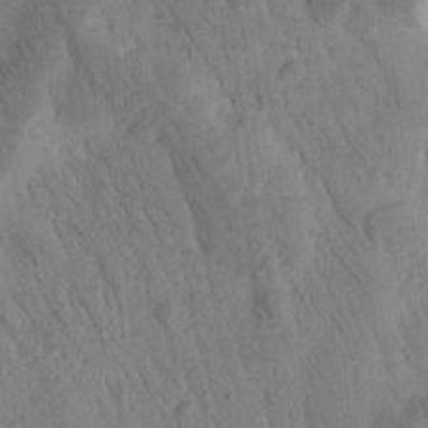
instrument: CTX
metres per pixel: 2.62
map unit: Htu
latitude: -0.7653
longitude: 172.5007
